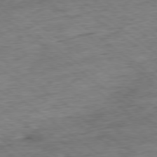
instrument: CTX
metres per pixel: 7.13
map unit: Ap
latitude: -79.1809
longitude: -49.8205
